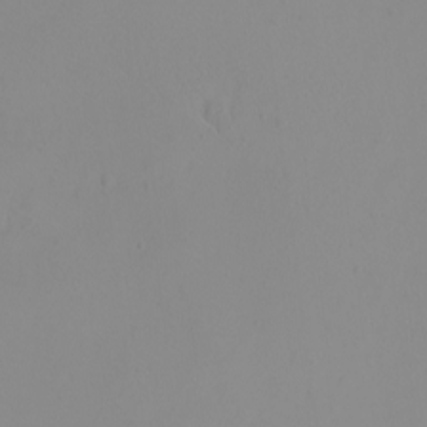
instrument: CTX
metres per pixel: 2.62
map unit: eHh
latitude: -9.9745
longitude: -67.9339
